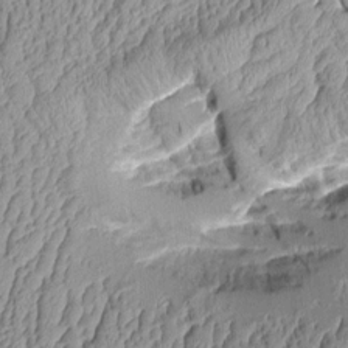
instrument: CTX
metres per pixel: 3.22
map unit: Aa
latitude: 9.6694
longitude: -128.6679
